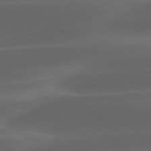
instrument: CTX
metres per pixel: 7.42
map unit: lApd
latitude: 78.7624
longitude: -49.1592
